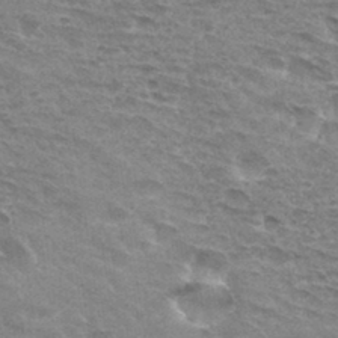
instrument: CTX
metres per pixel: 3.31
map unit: Hto
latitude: 33.4237
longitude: -45.0458
